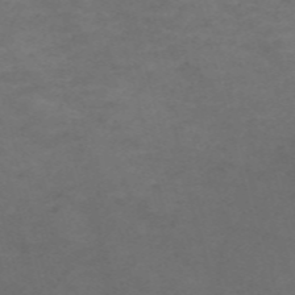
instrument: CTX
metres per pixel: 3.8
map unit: Nve
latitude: -58.6140
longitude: 59.6532
